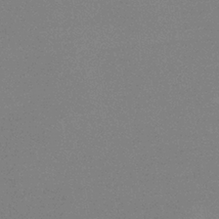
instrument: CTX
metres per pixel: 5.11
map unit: HNb
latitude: -34.8219
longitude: 52.8974
